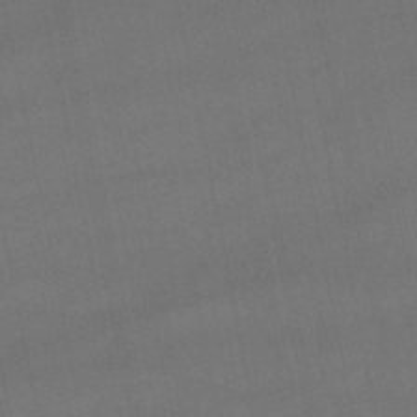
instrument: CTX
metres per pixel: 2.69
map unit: lHb
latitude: -47.7288
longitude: 73.8233
